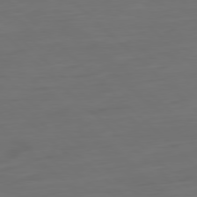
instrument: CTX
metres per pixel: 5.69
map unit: Ap
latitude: -79.8989
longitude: -55.0836
